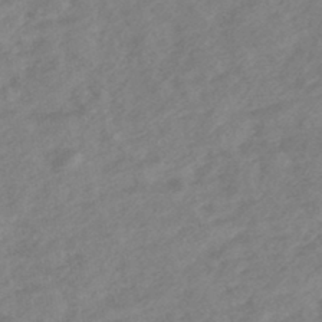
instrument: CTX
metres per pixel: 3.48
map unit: HNhu
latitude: -45.1053
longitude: 91.3888
